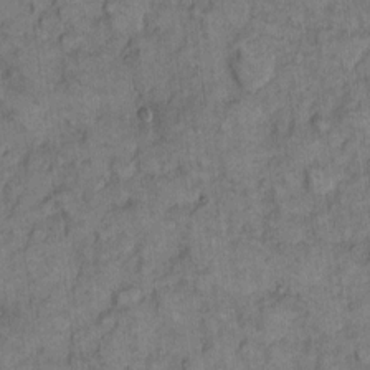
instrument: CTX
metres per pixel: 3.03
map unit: eHh
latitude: 8.7246
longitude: -63.4805
